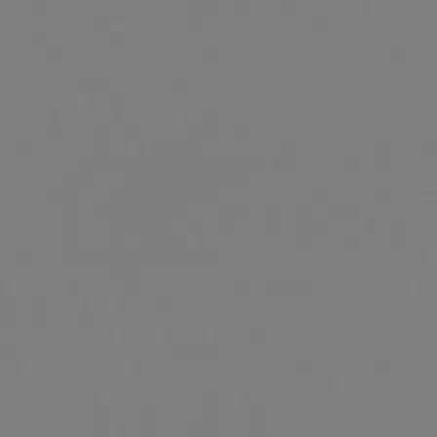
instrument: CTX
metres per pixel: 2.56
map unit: lHb
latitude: -46.5951
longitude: 72.2172
